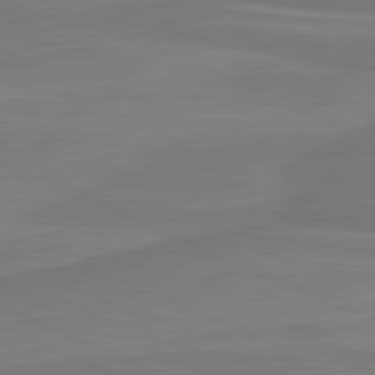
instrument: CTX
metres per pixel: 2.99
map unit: lApd
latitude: 81.5938
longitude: 169.4832
